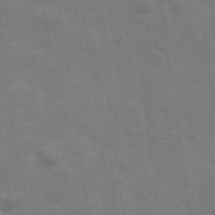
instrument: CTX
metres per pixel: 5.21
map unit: Hve
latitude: 31.5938
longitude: 150.0283
